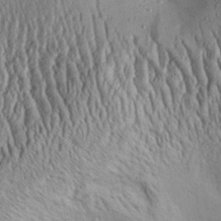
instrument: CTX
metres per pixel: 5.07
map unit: Aa
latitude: 31.7072
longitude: -134.4412
